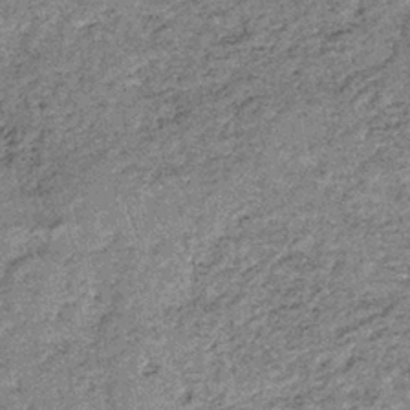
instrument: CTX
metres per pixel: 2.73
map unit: lHb
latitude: -36.5573
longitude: 66.8030
